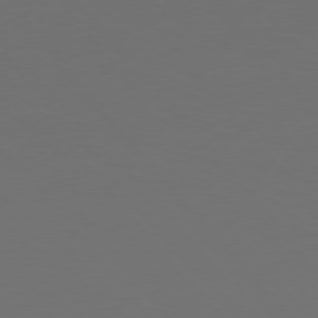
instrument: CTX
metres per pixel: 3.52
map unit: Hpe
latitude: 76.5923
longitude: -169.4238
